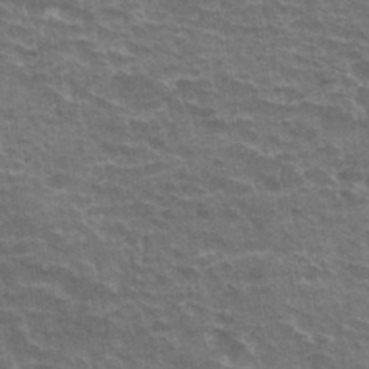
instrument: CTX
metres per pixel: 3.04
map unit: Hto
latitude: 34.3845
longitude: -40.4412
